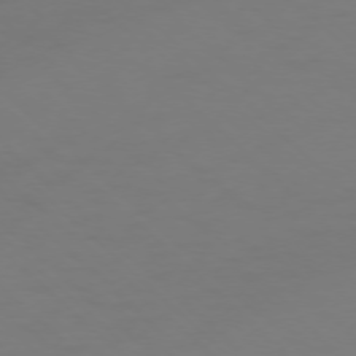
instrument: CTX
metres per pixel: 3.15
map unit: Ap
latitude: -76.2739
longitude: -79.6883
